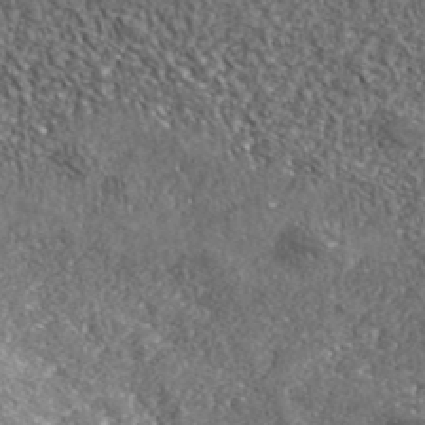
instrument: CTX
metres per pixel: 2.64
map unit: eHh
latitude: 42.5735
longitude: -90.3278
